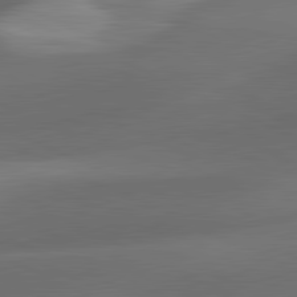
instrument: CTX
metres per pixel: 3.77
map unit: lApd
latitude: 81.5938
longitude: 134.0472
